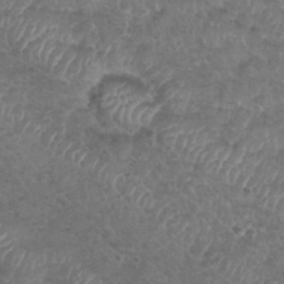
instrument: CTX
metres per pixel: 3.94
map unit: Nhu
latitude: 29.4048
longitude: -50.0633
